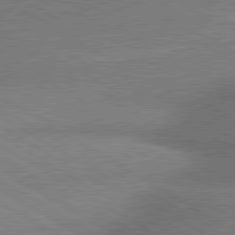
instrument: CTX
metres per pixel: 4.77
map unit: lApd
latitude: 80.5168
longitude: 164.4062
